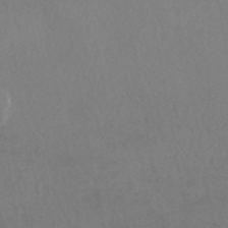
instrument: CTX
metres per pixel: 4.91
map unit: HNhu
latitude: -44.1795
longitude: 94.6707
